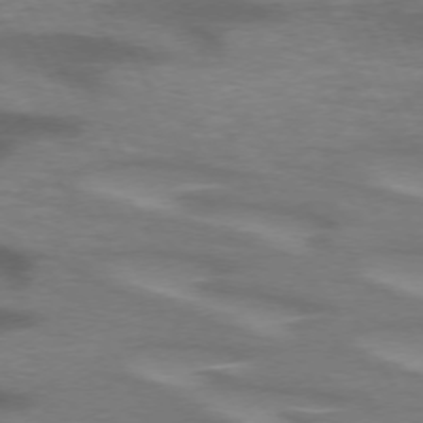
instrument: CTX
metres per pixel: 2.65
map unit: lApd
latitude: 72.1011
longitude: -50.4034
